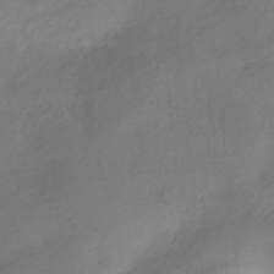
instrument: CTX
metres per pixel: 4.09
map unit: HNhu
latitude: -40.8030
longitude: 93.0297
